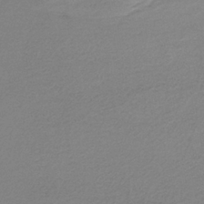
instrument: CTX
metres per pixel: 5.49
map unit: HNb
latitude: -34.3306
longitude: 61.3888
